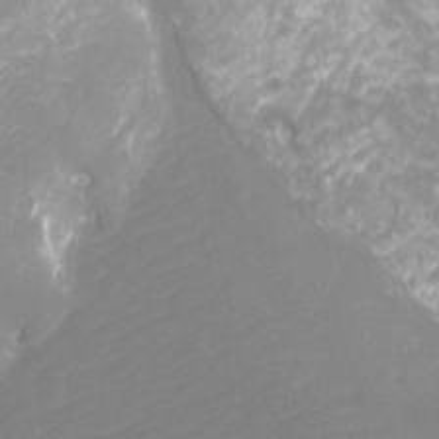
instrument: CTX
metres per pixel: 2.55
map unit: Htu
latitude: -12.0472
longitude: -72.0633
